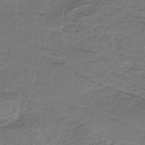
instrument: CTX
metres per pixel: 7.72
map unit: HNb
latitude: -35.7478
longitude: 58.4062
